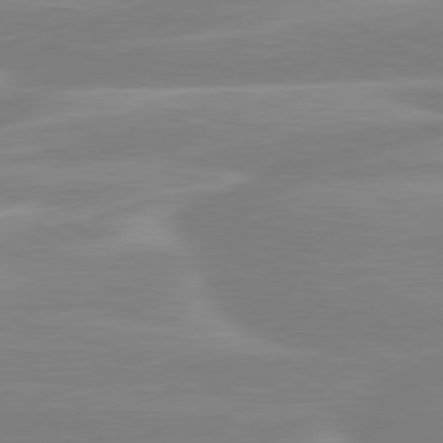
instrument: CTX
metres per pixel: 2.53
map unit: lApd
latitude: 80.0633
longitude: -134.2711
